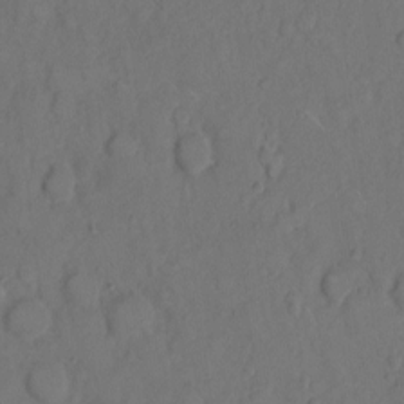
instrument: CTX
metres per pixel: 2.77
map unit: Hto
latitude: 8.3656
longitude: -61.8205
